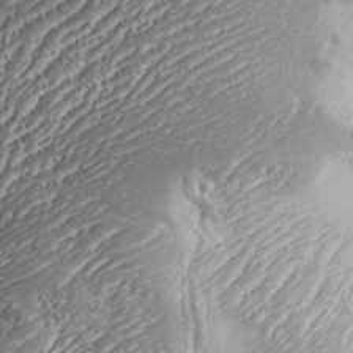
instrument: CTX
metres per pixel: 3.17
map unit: Aa
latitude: 33.6316
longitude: -134.7057
